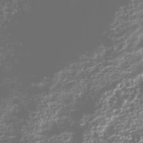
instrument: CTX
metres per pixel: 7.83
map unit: Nhu
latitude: -40.7652
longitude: -83.6693
